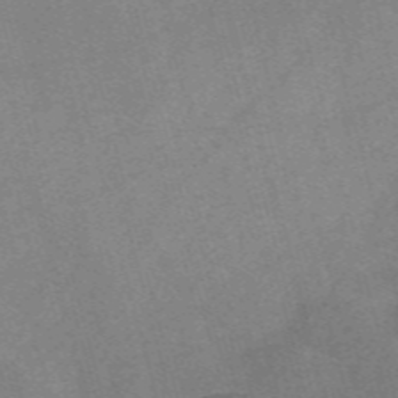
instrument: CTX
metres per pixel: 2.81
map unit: Nve
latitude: -58.5384
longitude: 64.8975
